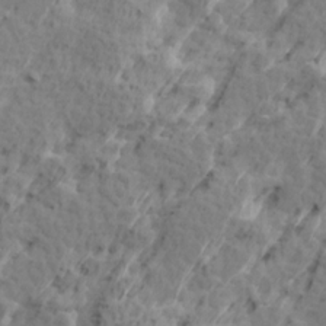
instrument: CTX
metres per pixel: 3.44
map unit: Ave
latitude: 16.1578
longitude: -137.8773
